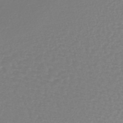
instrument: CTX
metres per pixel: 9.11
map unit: lHb
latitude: -40.6518
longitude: 64.7274
